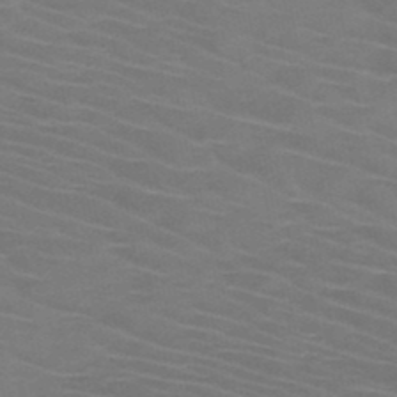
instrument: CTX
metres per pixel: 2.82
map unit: HNb
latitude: -47.2754
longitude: -44.7435
